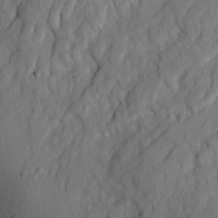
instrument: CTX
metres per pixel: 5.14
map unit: Ave
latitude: 23.4237
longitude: -133.2915
